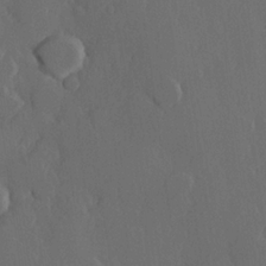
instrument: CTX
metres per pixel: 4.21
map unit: Hve
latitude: 22.3845
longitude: 146.7085
